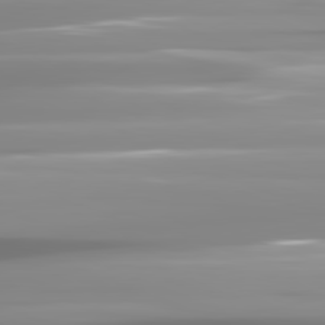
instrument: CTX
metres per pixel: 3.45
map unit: lApd
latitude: 81.8205
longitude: -138.8380
